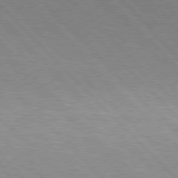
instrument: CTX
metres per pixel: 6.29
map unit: Hpe
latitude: 76.8569
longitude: -126.7813
